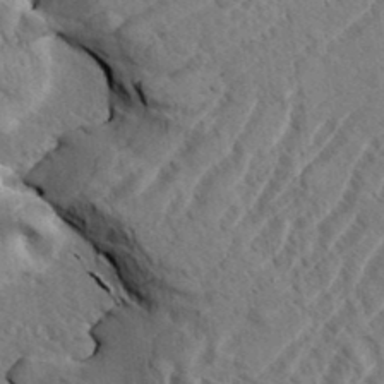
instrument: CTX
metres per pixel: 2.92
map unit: eHh
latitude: 36.8569
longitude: -138.2711
